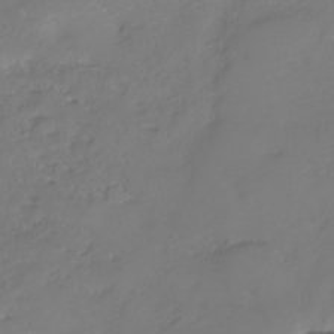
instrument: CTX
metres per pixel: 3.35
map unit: Nhe
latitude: -32.6519
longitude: -93.6505
